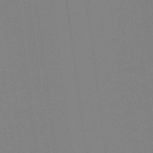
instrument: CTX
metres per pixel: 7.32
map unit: eHb
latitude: -37.4454
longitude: 75.3699
